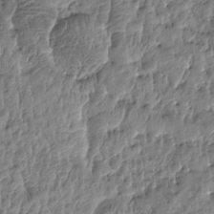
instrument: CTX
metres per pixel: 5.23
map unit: Htu
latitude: -4.4818
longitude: 177.2187
